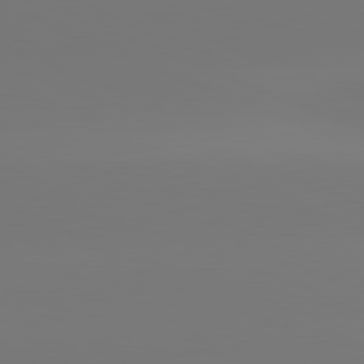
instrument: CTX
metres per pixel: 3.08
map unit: lApd
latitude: 81.4804
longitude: -150.4601
